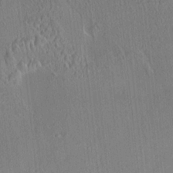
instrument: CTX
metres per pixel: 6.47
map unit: HNhu
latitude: 5.4804
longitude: 10.8975
